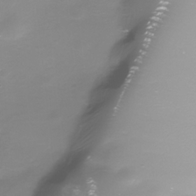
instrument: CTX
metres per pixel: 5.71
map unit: Nhe
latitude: -35.2754
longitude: -90.2523
